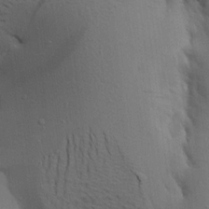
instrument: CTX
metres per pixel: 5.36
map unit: Aa
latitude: 20.9892
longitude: -148.2523
